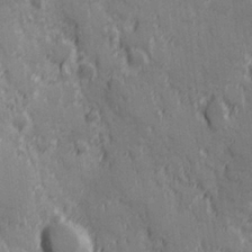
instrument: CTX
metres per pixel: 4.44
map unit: Hve
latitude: 25.3292
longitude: 146.4251
